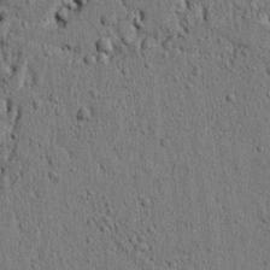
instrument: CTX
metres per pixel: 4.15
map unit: lAvf
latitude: 6.4412
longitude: 166.8597
